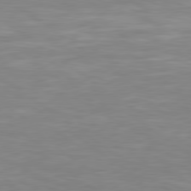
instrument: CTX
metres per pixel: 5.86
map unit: Hpe
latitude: 79.4805
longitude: -126.7624
